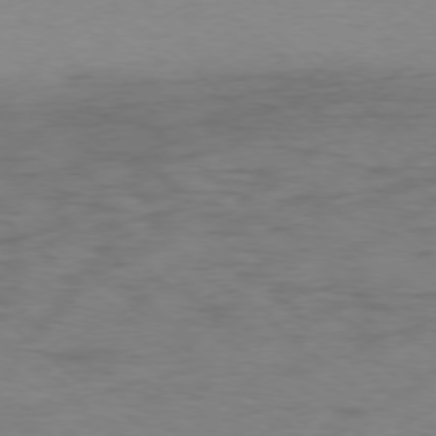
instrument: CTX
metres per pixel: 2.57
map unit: Ap
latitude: -77.1431
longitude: -76.9891
